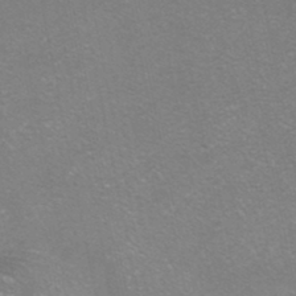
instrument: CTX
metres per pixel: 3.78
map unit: HNhu
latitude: -40.1228
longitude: 103.1809
